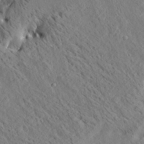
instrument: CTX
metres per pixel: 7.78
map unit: Ave
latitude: 21.5371
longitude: -139.9528
